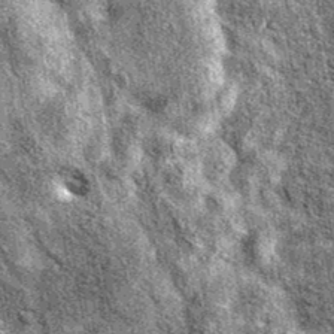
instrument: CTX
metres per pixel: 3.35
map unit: eAb
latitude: 38.4790
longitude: 105.4832
